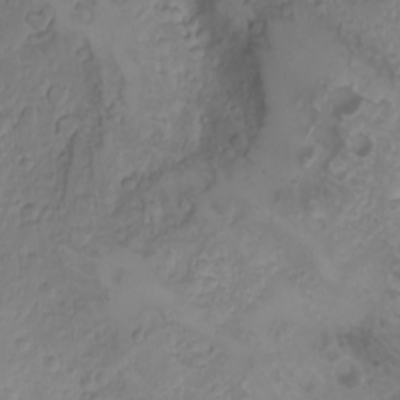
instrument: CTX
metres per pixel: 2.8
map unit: Nhu
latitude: -4.8597
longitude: -86.3467
